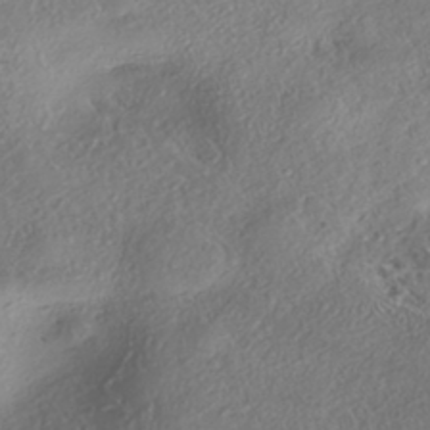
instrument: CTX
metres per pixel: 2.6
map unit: eHh
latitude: -42.1794
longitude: 121.8044
